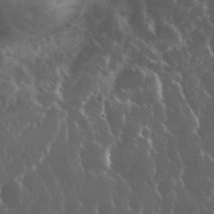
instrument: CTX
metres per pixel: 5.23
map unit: eHh
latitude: 35.3103
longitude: -58.3278
